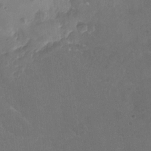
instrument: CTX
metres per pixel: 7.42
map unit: Nhu
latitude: -15.6344
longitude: -58.1578
